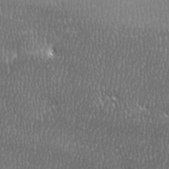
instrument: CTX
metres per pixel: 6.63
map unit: Ave
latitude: -0.6897
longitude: -114.8380
